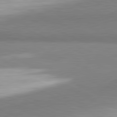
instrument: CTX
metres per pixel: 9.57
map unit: lApd
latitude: 81.4048
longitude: 165.9745
